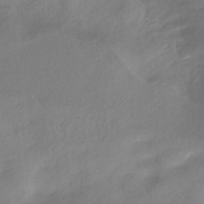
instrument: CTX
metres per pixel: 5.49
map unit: HNhu
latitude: -40.7841
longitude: 92.9353
